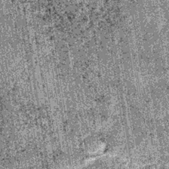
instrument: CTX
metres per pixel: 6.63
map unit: lHb
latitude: -38.9164
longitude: 67.3888
